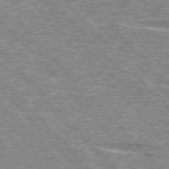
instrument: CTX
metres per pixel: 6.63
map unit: lApd
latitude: 76.0822
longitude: -81.5749
